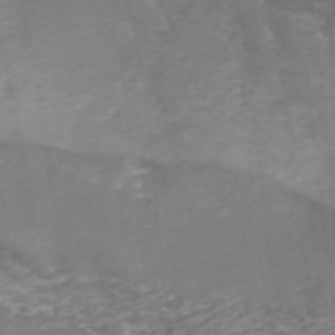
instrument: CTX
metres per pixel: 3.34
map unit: ANa
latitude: 42.4601
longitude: 33.2376
